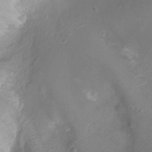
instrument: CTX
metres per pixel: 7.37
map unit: Ht
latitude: -9.4643
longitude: -20.9514
